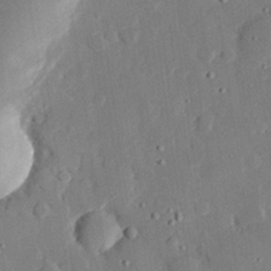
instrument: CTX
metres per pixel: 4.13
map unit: eHh
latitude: 28.8758
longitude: -81.2726
